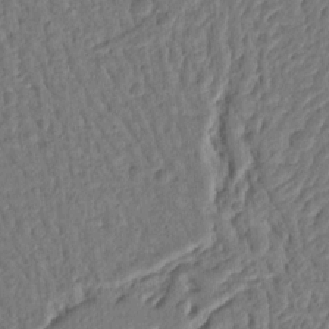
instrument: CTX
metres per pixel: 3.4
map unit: Ht
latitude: 11.4049
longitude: -75.8583
